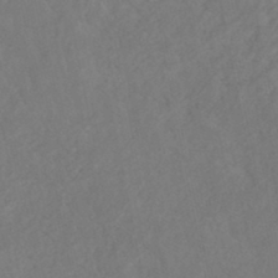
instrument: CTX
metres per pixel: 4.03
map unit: HNhu
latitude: -46.3495
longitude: 97.7100
